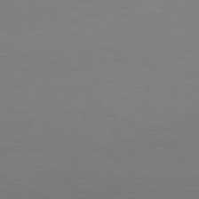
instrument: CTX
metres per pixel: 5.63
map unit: Hpe
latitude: 77.7638
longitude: -125.4426
